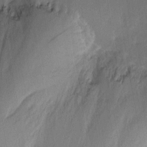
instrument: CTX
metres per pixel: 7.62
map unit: eHh
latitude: 5.6505
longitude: -77.4804
